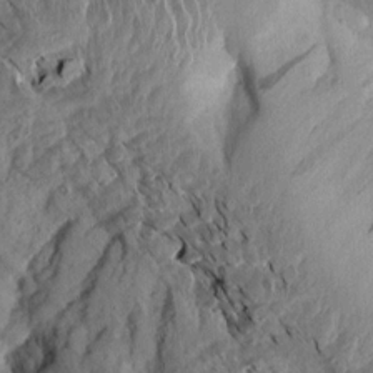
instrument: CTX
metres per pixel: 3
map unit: Aa
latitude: 13.6127
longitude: -140.7435
